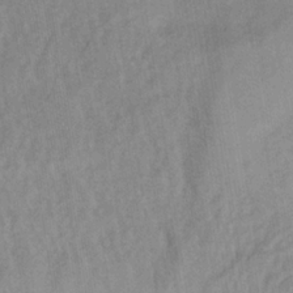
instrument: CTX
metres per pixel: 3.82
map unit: lHb
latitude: -34.9164
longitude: 71.7856
